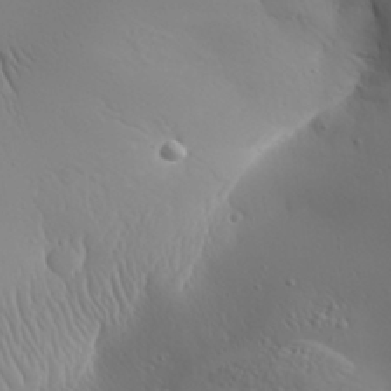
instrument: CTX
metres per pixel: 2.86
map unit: Aa
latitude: 31.6505
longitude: -143.0081
